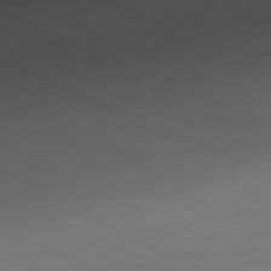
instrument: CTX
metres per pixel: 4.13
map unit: Ap
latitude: -81.5966
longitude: -83.4804
